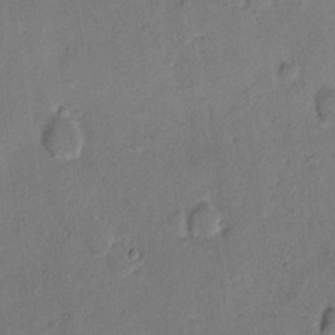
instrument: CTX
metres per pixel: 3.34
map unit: Hto
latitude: 7.3671
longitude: -62.3656
